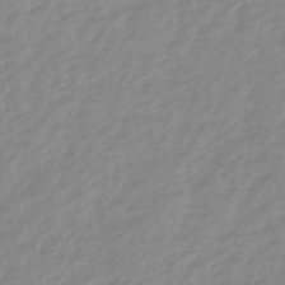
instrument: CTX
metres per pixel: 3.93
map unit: lHb
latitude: -48.1795
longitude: 77.6155
